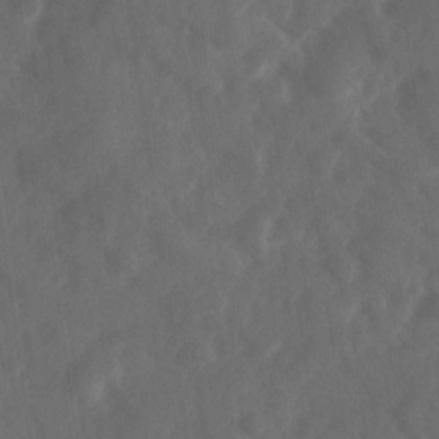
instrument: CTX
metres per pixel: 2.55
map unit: Ave
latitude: 17.7261
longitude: -131.7450
